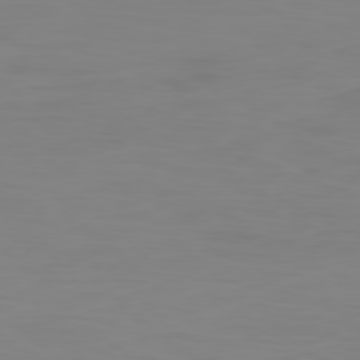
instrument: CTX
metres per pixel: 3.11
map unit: Ap
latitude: -79.0297
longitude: -69.4427
